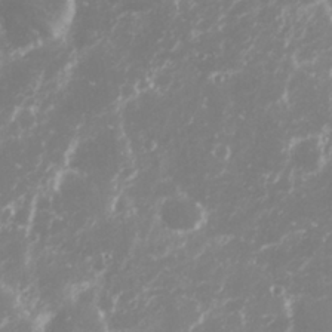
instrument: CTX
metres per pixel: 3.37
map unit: Nhu
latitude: 27.3671
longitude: -60.1389
